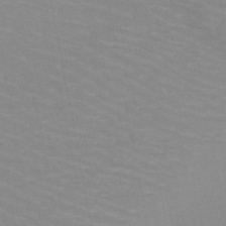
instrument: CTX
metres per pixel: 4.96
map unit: HNb
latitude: -48.0472
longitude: -47.1215
